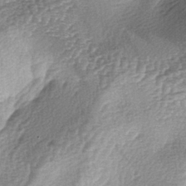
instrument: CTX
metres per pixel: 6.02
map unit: lAa
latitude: -4.0661
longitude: -128.1956
